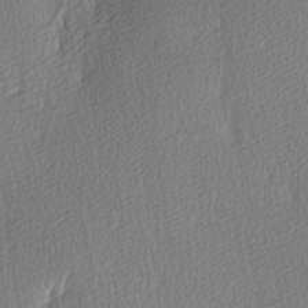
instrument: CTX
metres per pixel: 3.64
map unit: Ave
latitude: 3.6505
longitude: -112.5168
